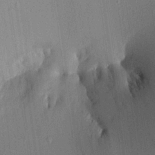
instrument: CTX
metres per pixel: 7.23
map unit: Aa
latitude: 21.9150
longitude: -147.4994
